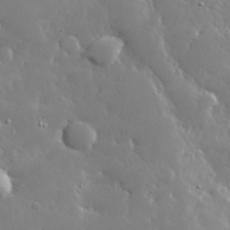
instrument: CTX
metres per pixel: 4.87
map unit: lHvf
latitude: 32.9136
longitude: -93.0080
